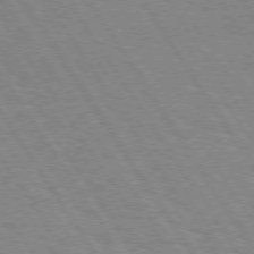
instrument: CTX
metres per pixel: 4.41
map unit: Hpe
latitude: 74.1389
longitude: -136.4601
